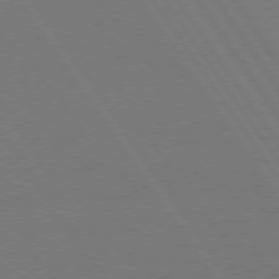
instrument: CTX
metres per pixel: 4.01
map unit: lApd
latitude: 74.9514
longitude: -56.4223
